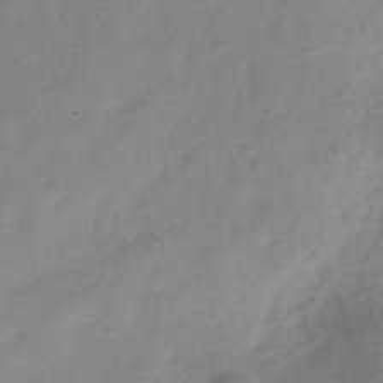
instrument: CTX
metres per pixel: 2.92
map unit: Hve
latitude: -32.8219
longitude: 89.9367
